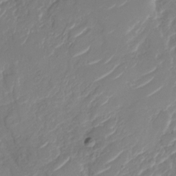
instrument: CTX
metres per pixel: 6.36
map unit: Nhu
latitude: -29.6155
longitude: -71.8016
